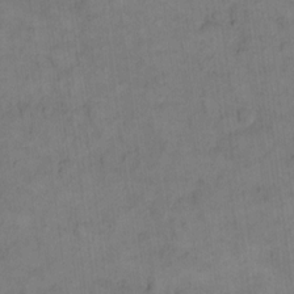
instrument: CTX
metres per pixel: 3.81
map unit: eHh
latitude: 14.2523
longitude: -66.1955
